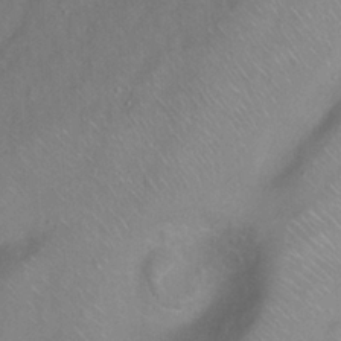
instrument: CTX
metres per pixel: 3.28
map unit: Ht
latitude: -0.2551
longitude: -33.1592
